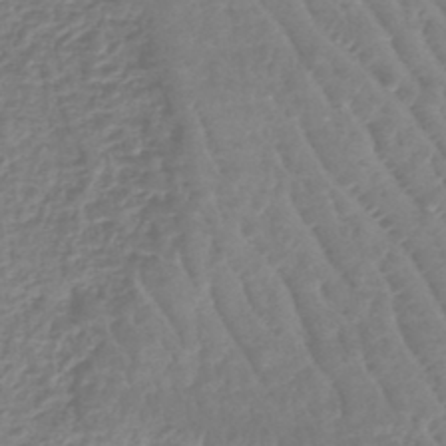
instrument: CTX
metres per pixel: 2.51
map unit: lHb
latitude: -44.7085
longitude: 73.3887
